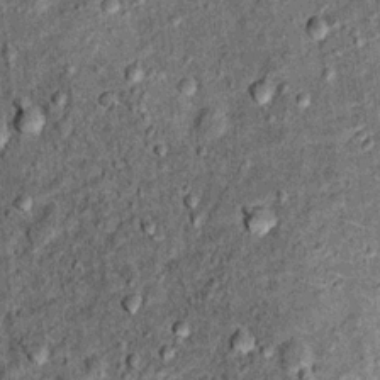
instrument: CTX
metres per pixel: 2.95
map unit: Ht
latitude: 11.8772
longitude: -38.9325
